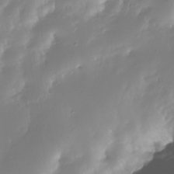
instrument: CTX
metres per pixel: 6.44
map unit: Nhe
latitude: -33.3321
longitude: -116.3467
